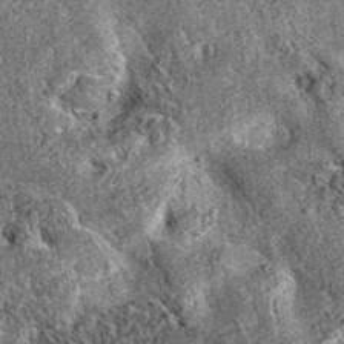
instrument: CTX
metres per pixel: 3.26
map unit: eAb
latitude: 36.1767
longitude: 110.5196
